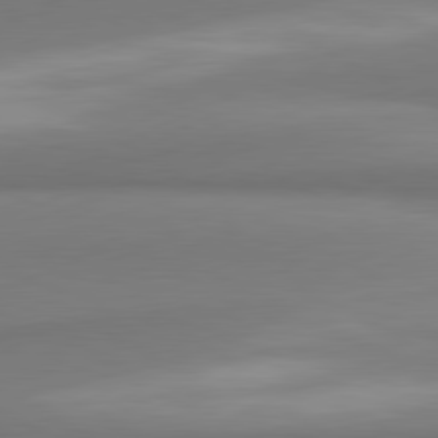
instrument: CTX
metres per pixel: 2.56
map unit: lApd
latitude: 80.4412
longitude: 173.7100
